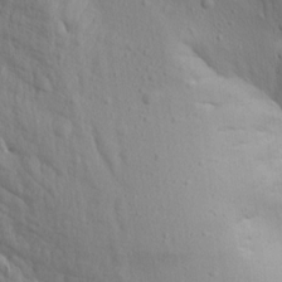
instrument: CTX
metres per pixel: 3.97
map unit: Aa
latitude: 14.6302
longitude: -143.3860
